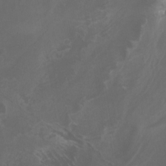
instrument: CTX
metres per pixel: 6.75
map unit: Nhu
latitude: -5.1242
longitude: -74.8380
